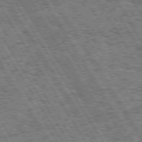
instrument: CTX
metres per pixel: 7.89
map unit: Hpe
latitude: 73.7261
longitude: -126.1956
